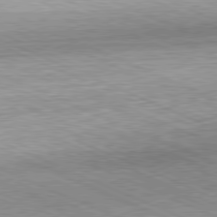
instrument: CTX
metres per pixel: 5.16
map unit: Hpe
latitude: -81.8234
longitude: 11.3888
